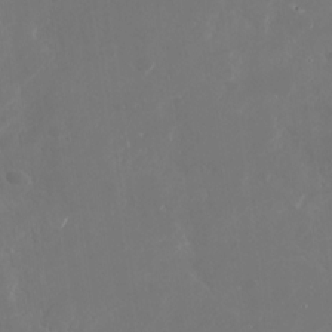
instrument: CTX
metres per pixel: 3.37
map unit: Nhu
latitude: -29.1620
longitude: -70.1389
